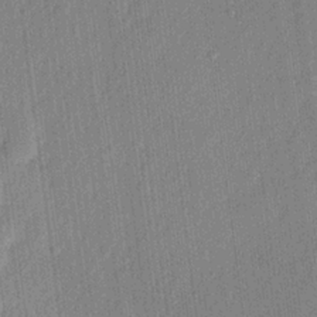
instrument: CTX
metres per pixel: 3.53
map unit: lHvf
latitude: 23.0647
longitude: 144.5574
